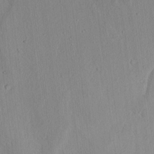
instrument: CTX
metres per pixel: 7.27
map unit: lAvf
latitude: 7.2348
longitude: 168.5384
